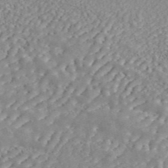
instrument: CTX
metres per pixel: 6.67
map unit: ANa
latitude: 45.6316
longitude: 23.6911
